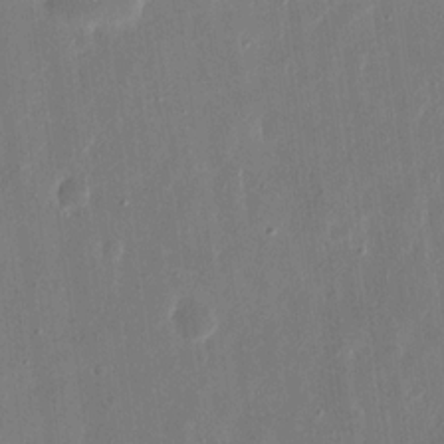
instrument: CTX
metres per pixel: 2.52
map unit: eHh
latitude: 15.3860
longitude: -70.2144
